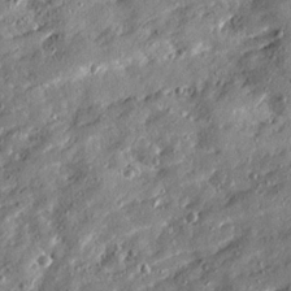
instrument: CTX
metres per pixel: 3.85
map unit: Ave
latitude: 19.3103
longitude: -129.5560
